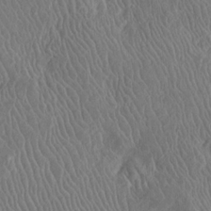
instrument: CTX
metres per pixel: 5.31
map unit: Htu
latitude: -6.9164
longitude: 153.8044
